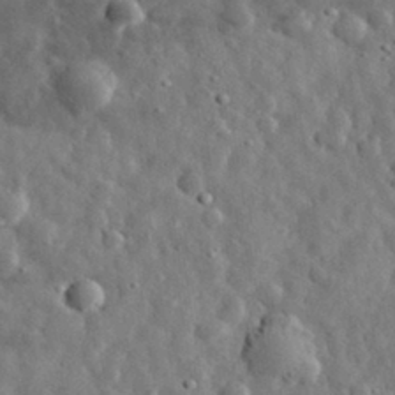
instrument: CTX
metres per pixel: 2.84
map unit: eHh
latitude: 31.6316
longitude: -73.9528
